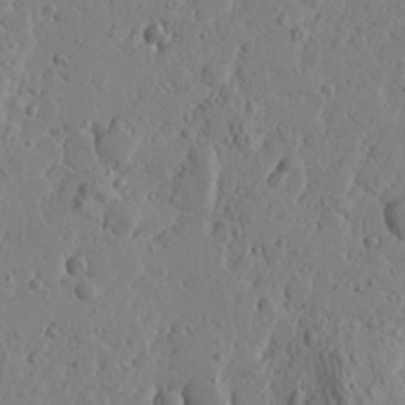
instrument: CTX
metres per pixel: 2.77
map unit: Htu
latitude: -1.0487
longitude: -177.2537
